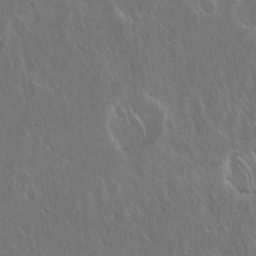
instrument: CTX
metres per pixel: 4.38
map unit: Hto
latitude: 19.2915
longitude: -56.9891
